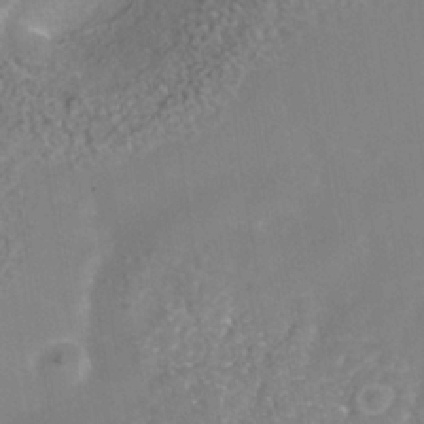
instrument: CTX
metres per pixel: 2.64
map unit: Nhe
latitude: -38.1795
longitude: -118.0822
